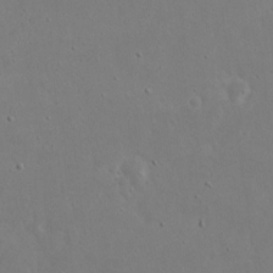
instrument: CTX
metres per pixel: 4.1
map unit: eHh
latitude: 18.8380
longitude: -71.7261
